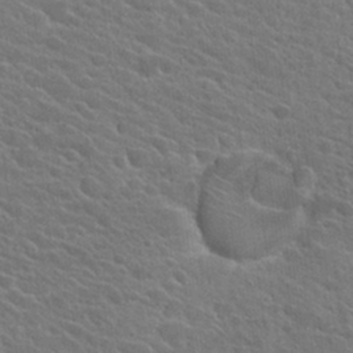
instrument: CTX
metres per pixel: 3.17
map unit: Hto
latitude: 25.1025
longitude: -40.7813
